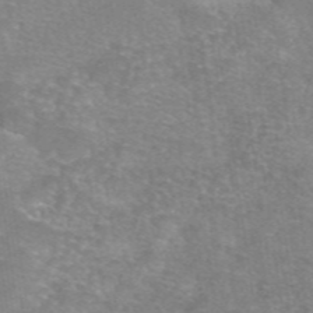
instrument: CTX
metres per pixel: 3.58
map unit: eAb
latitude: 46.4034
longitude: 102.4818
